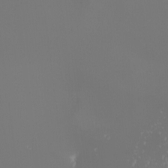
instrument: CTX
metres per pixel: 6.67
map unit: Nhu
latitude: -7.9556
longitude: -91.1592
